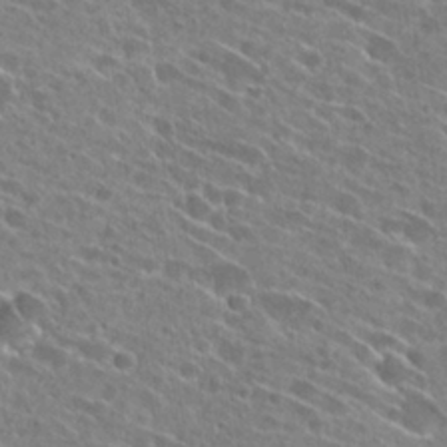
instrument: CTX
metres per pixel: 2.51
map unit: Hto
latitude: 27.0836
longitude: -44.8947
